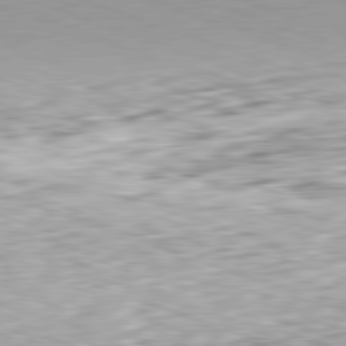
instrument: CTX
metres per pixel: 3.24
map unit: Hpe
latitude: -82.5196
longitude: 5.7666
